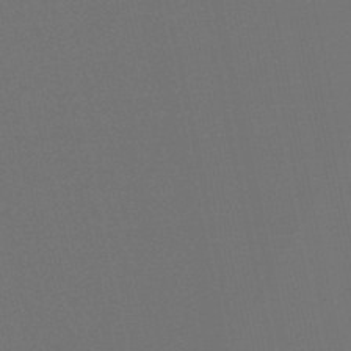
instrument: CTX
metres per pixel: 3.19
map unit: eHb
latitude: -50.4818
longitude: 71.6722
